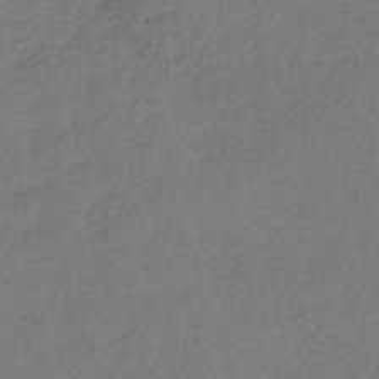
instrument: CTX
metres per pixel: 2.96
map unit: lHb
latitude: -38.8030
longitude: 72.6329
